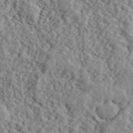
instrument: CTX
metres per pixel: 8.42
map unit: lHvf
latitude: 40.9135
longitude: -87.8016
